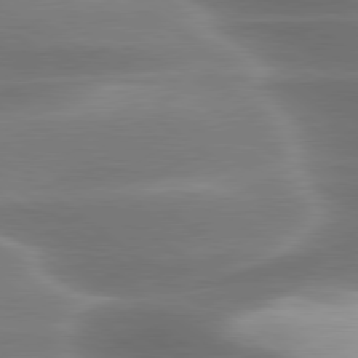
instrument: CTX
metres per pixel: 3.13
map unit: lApd
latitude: 79.7450
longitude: -118.1766
